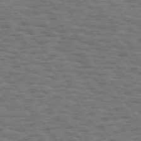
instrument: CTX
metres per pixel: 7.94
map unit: Hpe
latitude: 74.6113
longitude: -134.7813
